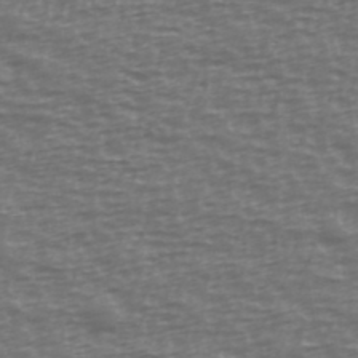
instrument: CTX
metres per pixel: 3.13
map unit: Ave
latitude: 39.0647
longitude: -113.7638
